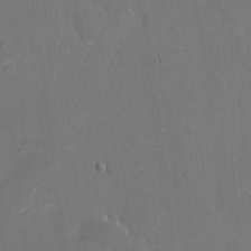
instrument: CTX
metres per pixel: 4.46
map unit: eHh
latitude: 6.2522
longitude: -68.4979
